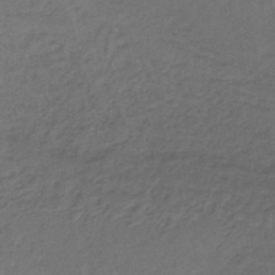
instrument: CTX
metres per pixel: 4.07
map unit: lHb
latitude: -39.7289
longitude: 62.2739
